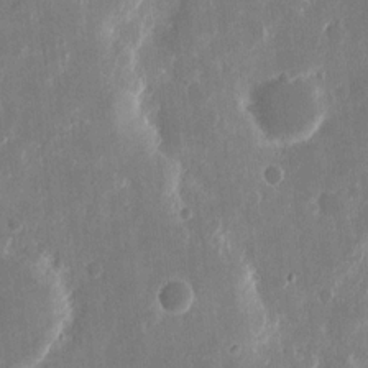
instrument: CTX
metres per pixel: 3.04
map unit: eHh
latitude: 12.7246
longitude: -71.7449
